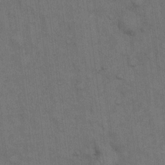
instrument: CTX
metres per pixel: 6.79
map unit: Hto
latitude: 15.1215
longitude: -61.2537
